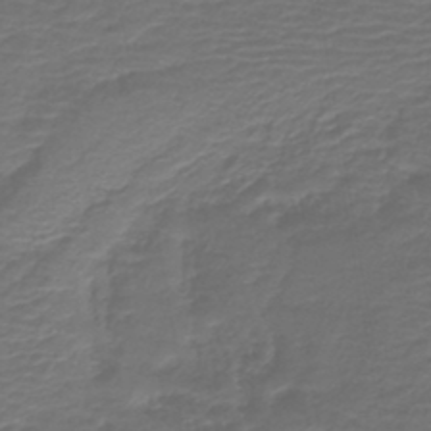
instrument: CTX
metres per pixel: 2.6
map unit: HNb
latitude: -42.9919
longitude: 51.7478
